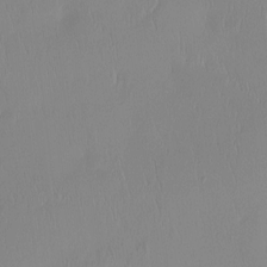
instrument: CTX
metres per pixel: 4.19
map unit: Htu
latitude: -14.5007
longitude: -47.2159
